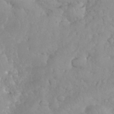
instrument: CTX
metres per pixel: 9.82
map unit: eHh
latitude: 34.9513
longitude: -63.3860
